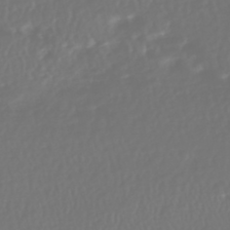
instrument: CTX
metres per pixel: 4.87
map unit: HNhu
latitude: -46.5951
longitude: 105.2754
